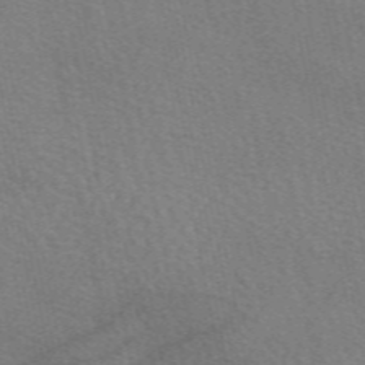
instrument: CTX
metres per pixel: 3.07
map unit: eAb
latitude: 50.9324
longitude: 115.5399
